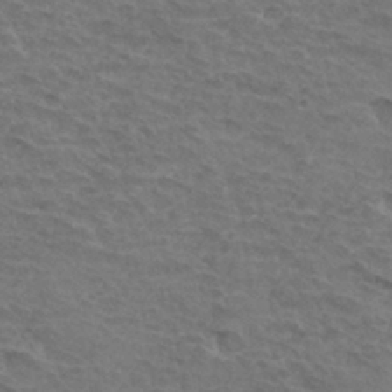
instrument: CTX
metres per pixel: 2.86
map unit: Hto
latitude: 33.3104
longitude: -45.8205
